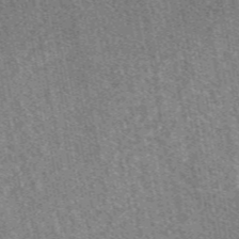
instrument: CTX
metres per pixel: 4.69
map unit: eAb
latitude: 48.4034
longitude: 117.3887
